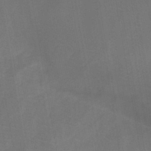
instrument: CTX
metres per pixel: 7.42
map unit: HNb
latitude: -44.4818
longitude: -39.7638
